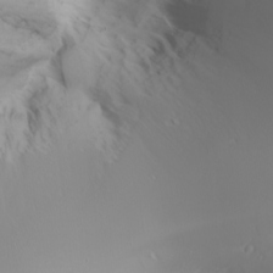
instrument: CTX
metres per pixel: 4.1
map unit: Nhu
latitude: -6.7274
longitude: -90.4034
